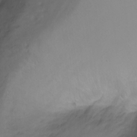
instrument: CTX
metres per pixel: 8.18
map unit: Ht
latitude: -6.5384
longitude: -34.2900
